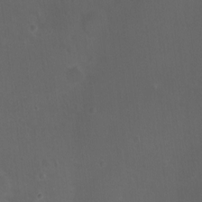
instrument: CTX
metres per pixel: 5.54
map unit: Nhu
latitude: -12.7463
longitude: -41.5749
